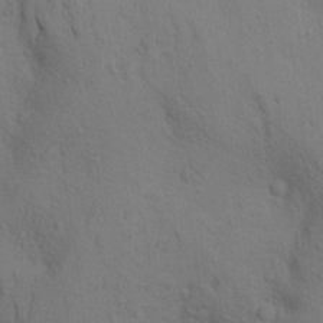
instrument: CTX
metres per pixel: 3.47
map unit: Aa
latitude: 23.9906
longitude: -148.6491
